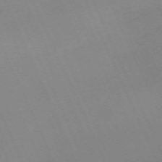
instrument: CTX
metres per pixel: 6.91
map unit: Nhu
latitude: -67.8989
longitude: 39.3699
